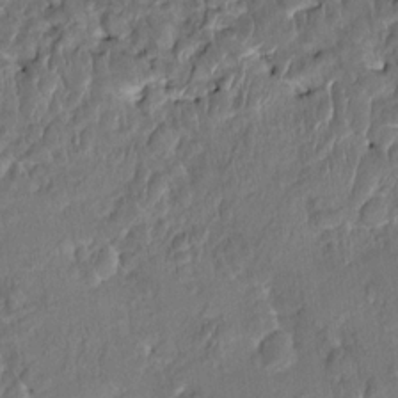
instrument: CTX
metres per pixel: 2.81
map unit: HNhu
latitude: 3.6505
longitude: -7.4993
